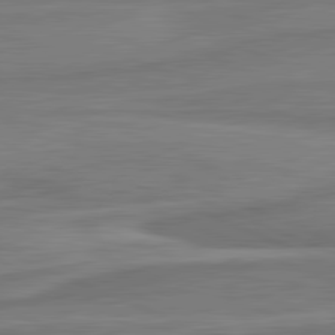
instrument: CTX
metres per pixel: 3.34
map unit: lApd
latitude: 81.8016
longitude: -175.9717
